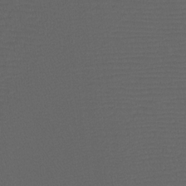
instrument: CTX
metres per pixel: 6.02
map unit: Htu
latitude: -11.7100
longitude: -72.0633
